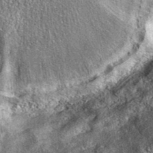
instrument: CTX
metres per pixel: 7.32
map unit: eAb
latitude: 37.9528
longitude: 106.8408
